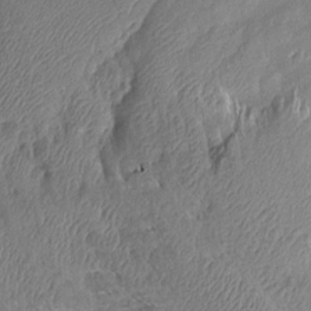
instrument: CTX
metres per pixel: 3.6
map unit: Aa
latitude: 15.0459
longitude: -146.4412
